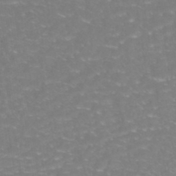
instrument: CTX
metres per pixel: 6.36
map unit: Nhe
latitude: -46.1983
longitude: 152.9163
